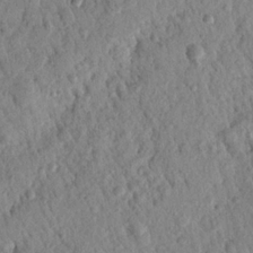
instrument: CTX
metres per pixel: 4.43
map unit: Nhu
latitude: 21.7072
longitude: -77.3859
